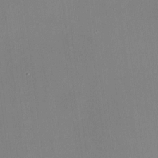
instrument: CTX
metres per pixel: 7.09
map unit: HNhu
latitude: 6.0444
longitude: 4.7085
